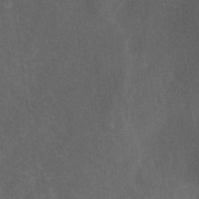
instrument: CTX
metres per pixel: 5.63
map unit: HNb
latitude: -30.8786
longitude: 63.2565
